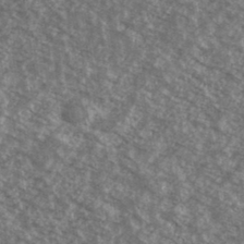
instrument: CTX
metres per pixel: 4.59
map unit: Ave
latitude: 39.3293
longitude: -110.5735
